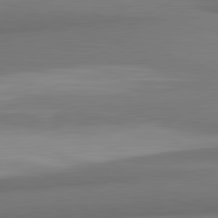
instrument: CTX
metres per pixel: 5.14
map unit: lApd
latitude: 82.2711
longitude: 169.0486
